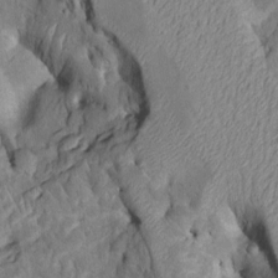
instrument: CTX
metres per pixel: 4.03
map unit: Htu
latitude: -6.2739
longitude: 145.0487
